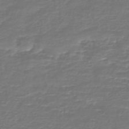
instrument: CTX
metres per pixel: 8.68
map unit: HNb
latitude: -47.4265
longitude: 53.4832
